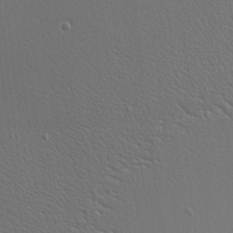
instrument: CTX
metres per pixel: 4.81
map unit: Nhu
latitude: 0.1389
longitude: -78.2334
